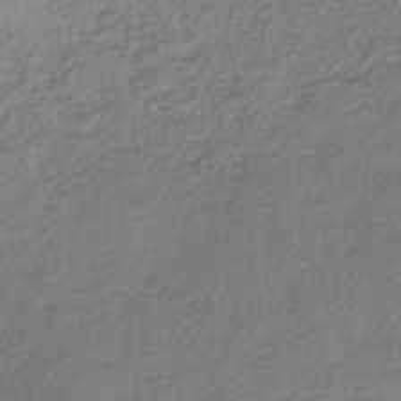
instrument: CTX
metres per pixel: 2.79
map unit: lHb
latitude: -38.7274
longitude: 68.1983
